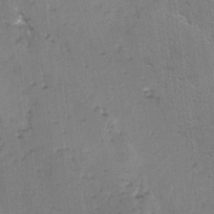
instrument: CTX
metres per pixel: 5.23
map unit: lAvf
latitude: -4.2172
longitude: -113.1781
